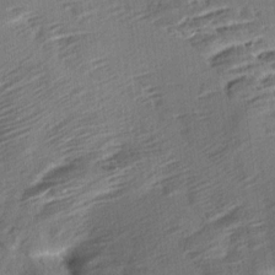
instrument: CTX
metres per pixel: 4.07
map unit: Aa
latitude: 10.5924
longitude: -141.8394
